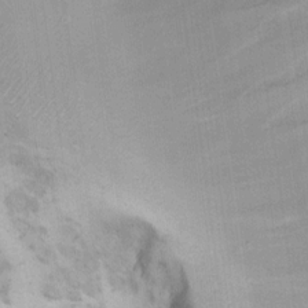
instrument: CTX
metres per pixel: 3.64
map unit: Hto
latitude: 13.9339
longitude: -59.8772
